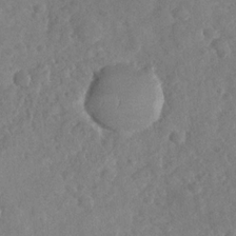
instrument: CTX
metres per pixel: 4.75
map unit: Nhu
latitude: -30.4251
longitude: -60.3845
